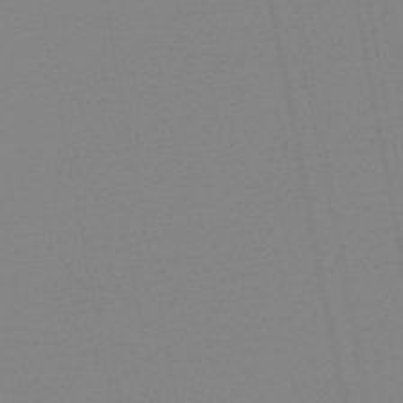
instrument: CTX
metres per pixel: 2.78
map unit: HNb
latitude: -46.2739
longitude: -39.5938
